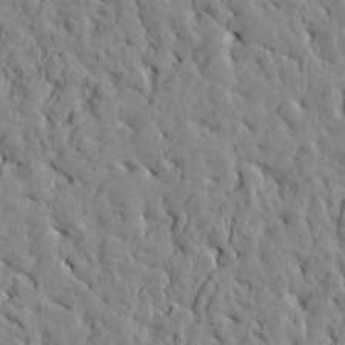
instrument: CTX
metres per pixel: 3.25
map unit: Htu
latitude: -2.6707
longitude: 178.8408
